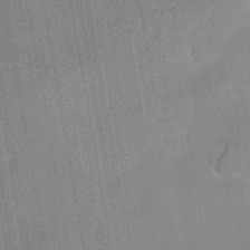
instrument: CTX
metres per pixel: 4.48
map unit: HNhu
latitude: -44.0094
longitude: 91.7856
